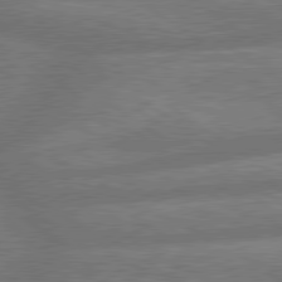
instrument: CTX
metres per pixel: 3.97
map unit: lApd
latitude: 79.8395
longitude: -164.3089
